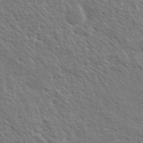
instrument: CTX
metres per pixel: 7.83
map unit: eHh
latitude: 34.2144
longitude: -140.8380
